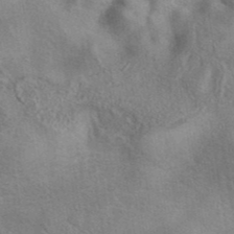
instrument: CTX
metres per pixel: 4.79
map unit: eAb
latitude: 40.9513
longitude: 103.5210
